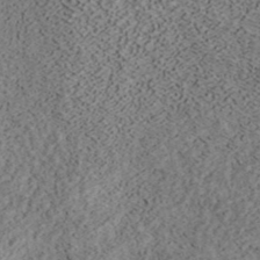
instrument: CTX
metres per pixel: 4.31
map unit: ANa
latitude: 39.4615
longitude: 19.4832
